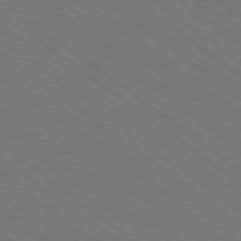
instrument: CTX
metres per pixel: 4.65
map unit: Ap
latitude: -78.9730
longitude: -64.2334
